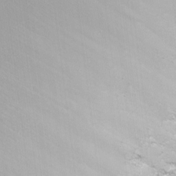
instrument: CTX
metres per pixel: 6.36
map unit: Nhu
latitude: -8.4062
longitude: -85.5938
